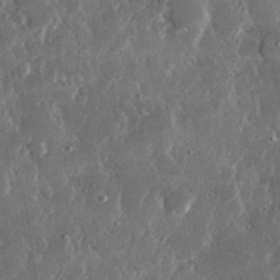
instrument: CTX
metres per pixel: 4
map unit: lHvf
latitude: 31.8206
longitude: -91.2726
